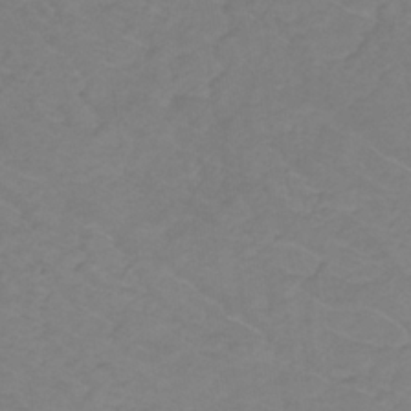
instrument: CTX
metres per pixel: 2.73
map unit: lHb
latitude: -31.0864
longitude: 65.0298
